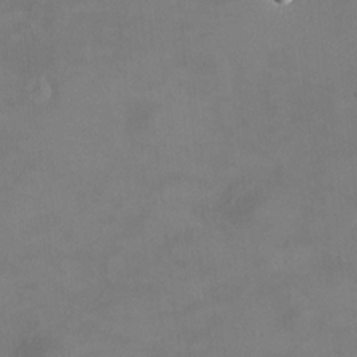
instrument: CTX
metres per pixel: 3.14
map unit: HNhu
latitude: 7.5938
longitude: 11.9367
